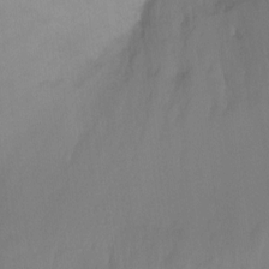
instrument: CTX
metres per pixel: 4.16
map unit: Ht
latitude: -14.1039
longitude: -56.4412
